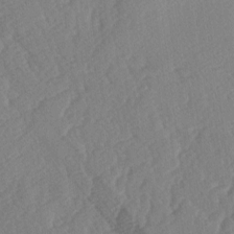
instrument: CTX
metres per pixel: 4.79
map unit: lAa
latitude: -2.4062
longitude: -127.6694
